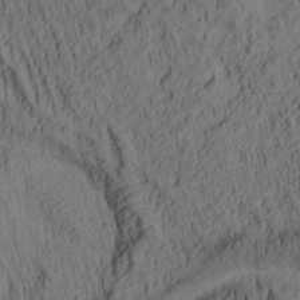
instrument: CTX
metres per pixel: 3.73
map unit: lAa
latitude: 5.3859
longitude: -115.1592
